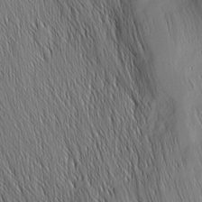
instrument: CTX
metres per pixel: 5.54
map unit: Nhu
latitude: -6.0661
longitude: -150.1766
